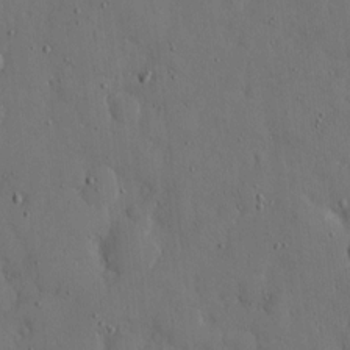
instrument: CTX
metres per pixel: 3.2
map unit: eHh
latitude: 7.8772
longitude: -68.4223
